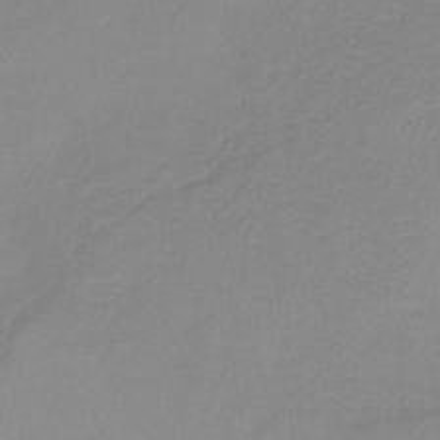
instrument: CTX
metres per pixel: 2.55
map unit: HNb
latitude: -34.6329
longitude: 53.6155
